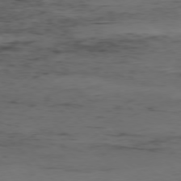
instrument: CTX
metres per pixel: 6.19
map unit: Hpe
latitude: -77.6911
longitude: 11.5399
